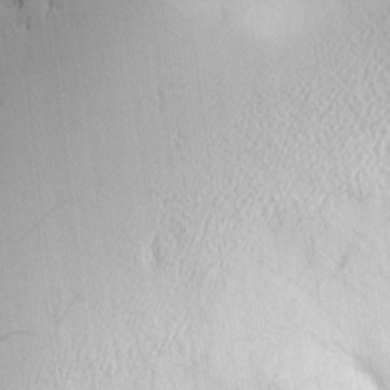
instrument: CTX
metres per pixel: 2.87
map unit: Hve
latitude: 2.6679
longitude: -121.1592
